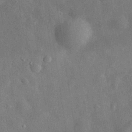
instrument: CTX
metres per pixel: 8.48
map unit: eHh
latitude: 31.5560
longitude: -77.9339
